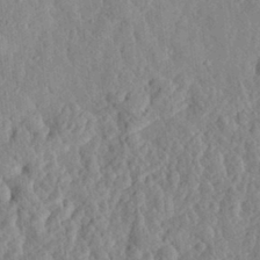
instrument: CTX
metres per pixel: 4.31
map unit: eHh
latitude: 28.0444
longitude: -76.6301
